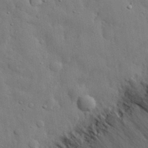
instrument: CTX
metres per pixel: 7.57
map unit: eHh
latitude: 29.6505
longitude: -75.8583
